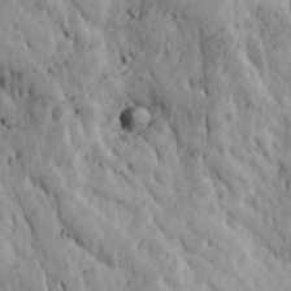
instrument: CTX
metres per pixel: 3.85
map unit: Ave
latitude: 23.0458
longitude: -134.7246
